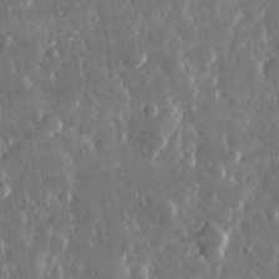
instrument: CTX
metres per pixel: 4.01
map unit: lHvf
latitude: 31.1781
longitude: -91.4049
